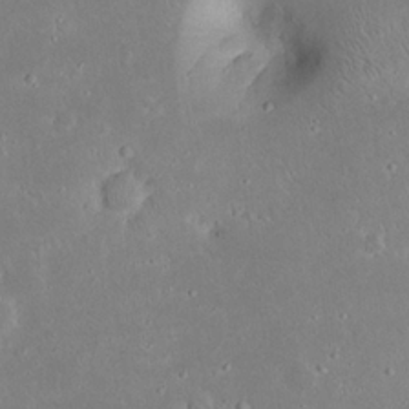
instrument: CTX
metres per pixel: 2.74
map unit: Nhu
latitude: 23.8016
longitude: -70.9702
